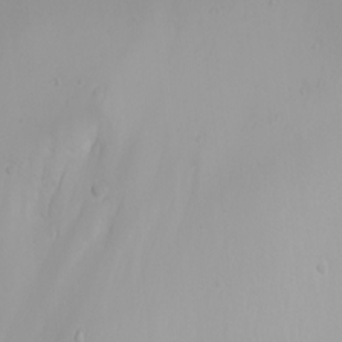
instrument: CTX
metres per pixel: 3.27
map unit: Htu
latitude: -4.1228
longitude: -88.7058
